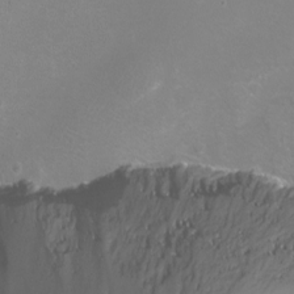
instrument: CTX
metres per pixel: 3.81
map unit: Nhu
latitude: -11.5588
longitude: -47.1215
